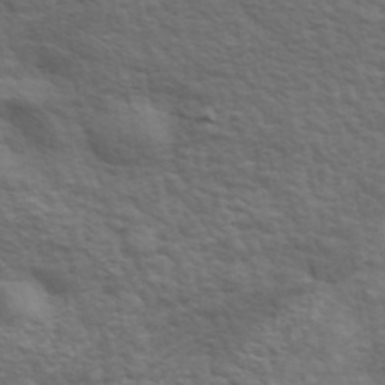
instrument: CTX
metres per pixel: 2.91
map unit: eHh
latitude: 36.6869
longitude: -81.1403
